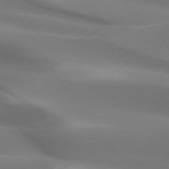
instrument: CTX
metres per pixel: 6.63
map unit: lApd
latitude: 73.3293
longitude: -50.4412
